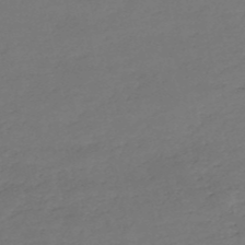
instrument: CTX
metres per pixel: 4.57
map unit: eHh
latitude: -52.5195
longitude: -25.3292
